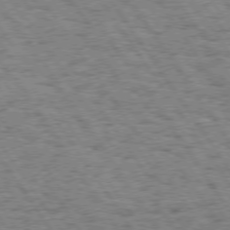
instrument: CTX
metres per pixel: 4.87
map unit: Hpe
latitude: 73.9717
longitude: -138.8569
